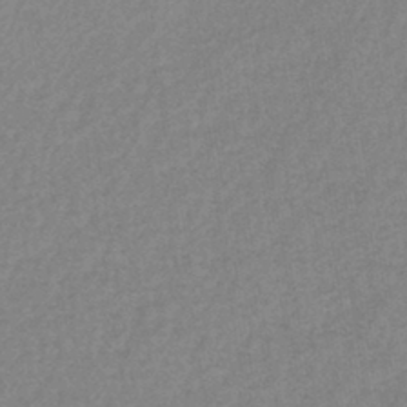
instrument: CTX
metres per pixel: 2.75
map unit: eHb
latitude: -40.7652
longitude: 80.4818
